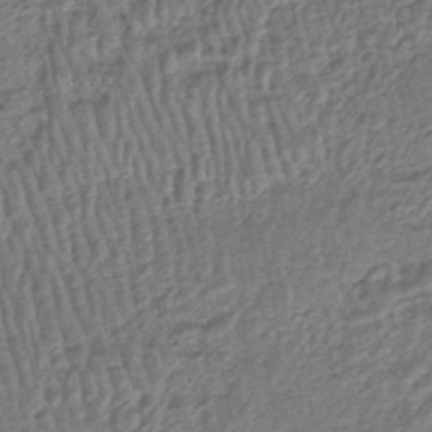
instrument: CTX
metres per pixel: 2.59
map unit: HNhu
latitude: -46.8219
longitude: 102.1228
